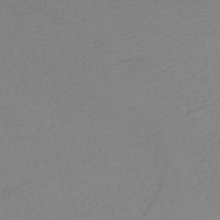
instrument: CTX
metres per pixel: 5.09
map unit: HNb
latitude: -37.1620
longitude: 58.1794
